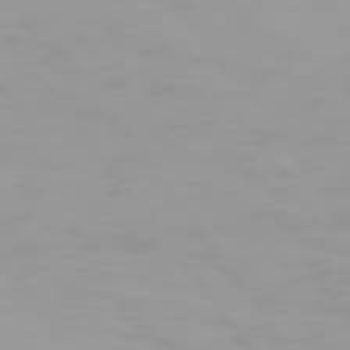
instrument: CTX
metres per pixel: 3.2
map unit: Hpe
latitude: 74.2145
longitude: -128.8569
